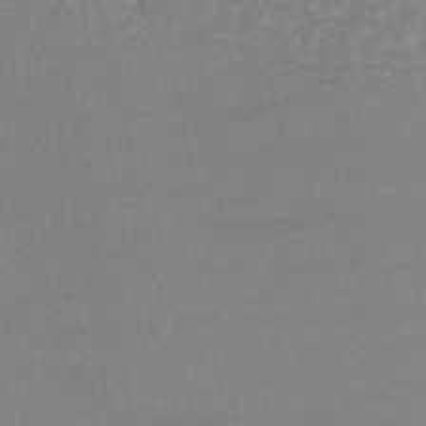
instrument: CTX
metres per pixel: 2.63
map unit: HNhu
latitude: -47.0108
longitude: 98.1039
